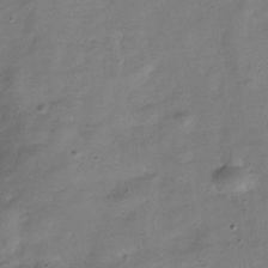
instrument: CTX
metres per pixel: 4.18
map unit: Hve
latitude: -31.8800
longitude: 94.4251
